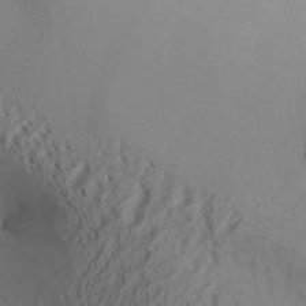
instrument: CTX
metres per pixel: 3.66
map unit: Aa
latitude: 31.5560
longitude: -141.4993
